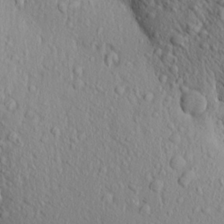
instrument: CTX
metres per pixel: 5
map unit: Aa
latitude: 18.3467
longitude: -147.7072
